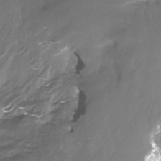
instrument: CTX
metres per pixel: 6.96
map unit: Htu
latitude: -13.3510
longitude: -45.2537
